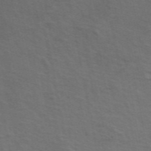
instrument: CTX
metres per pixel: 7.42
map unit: ANa
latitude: 49.4804
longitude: -74.9892
